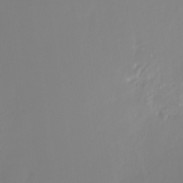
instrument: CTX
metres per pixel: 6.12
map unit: Nhu
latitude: -28.2928
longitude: -79.5371
